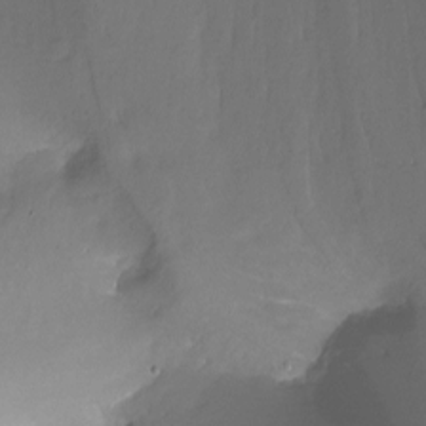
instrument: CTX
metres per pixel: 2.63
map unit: Nhu
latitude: -11.6344
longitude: -47.1592
